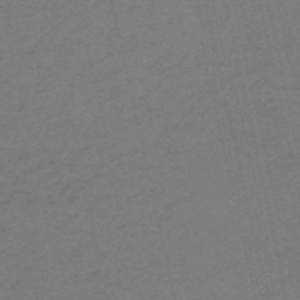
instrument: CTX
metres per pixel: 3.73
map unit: HNb
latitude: -55.8045
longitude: -43.2726
